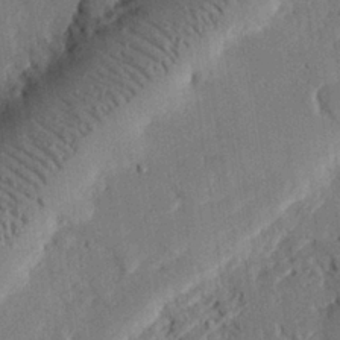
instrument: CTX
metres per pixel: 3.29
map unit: eHh
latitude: 26.6680
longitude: -81.5371
